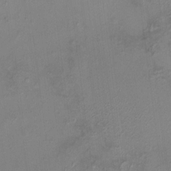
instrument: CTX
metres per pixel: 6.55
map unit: HNhu
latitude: 5.3671
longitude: 9.5399
